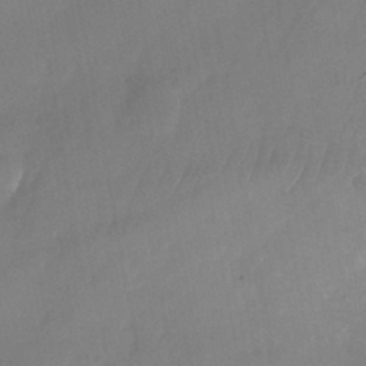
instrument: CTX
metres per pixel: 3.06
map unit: Nhu
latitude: -25.9178
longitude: -69.7639
